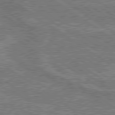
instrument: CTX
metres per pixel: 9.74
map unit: lApd
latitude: 79.8773
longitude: 170.7463
